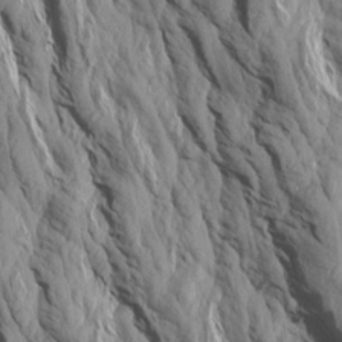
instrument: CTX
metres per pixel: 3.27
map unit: Aa
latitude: 19.3103
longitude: -146.9703
